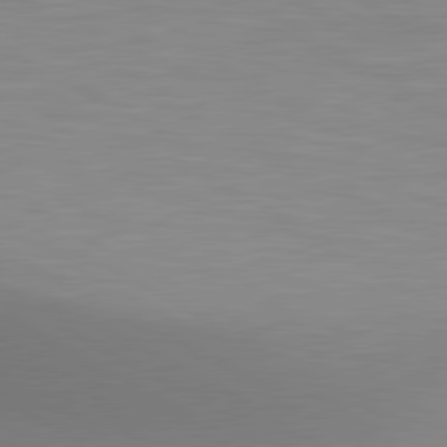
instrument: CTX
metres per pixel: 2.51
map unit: lApd
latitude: 80.2900
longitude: 132.6330
